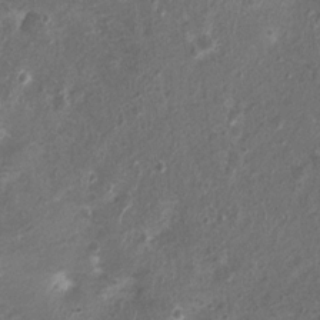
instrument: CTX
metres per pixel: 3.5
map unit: Nhu
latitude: 1.5749
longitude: -15.4238
